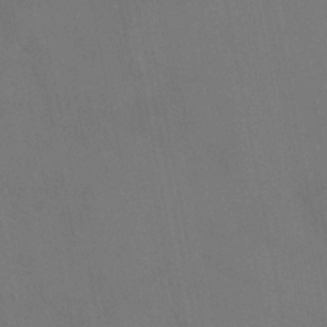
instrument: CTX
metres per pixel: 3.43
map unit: HNhu
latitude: 6.3845
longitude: 4.3495
